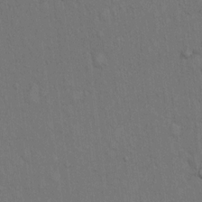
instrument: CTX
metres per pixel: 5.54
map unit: Hto
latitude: 14.6302
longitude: -61.3859
